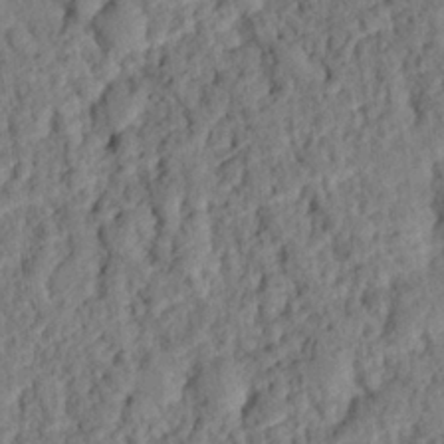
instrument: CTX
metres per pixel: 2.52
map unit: eHh
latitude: 25.7071
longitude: -79.0270
